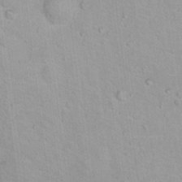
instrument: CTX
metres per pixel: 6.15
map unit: Hto
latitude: 16.0633
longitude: -36.7624
